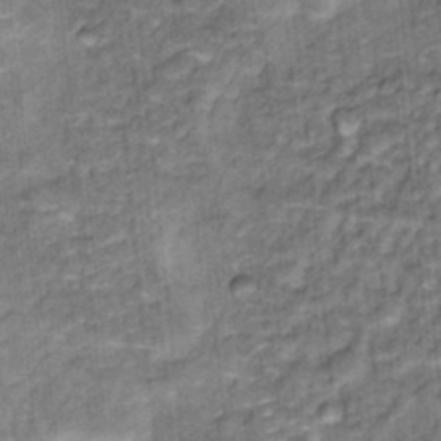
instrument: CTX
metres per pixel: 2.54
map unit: Hto
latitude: 15.8962
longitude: -36.1767
